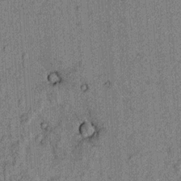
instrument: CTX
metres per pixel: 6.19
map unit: lAvf
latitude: 4.5546
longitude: 157.6911
